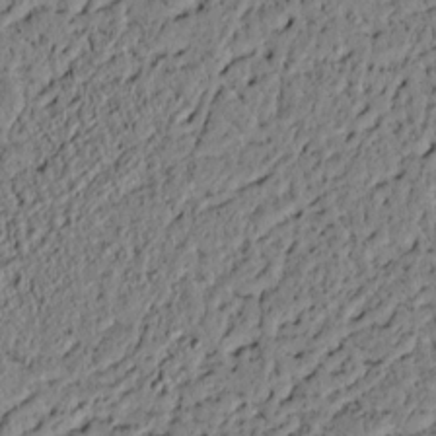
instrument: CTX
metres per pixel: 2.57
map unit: lAvf
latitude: 4.9514
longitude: 165.0865
